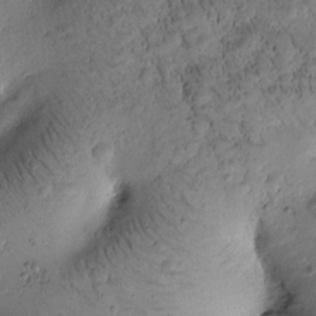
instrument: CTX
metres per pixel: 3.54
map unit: Htu
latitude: -3.2375
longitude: 171.4077
